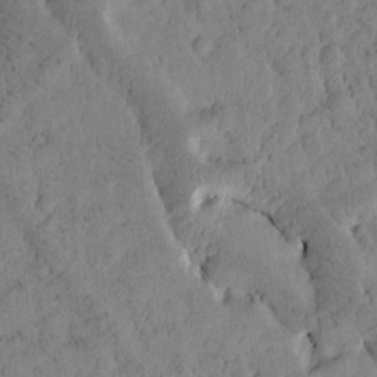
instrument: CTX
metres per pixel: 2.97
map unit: Htu
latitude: -3.9556
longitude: 173.7666
